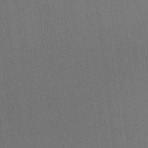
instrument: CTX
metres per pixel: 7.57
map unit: Ht
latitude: -10.7274
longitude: -38.7057
